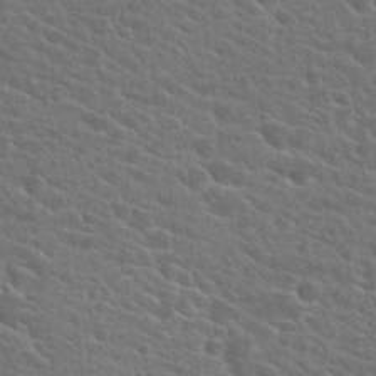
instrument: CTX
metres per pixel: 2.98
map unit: Hto
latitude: 24.5923
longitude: -40.8191
